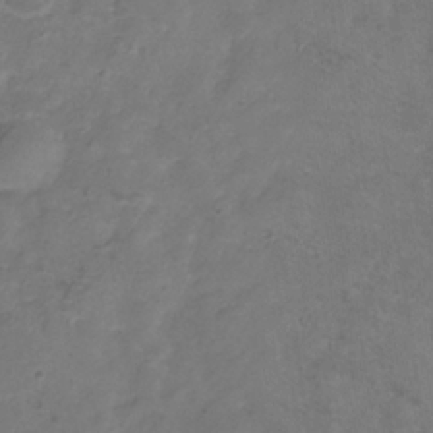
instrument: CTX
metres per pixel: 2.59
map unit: Hve
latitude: -34.2362
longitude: 90.9353
